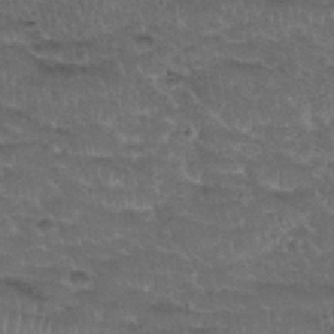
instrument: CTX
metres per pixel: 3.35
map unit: Nhu
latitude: 29.4615
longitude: -50.1955
